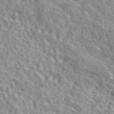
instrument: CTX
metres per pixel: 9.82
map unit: eAb
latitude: 44.1011
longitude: 117.4076
